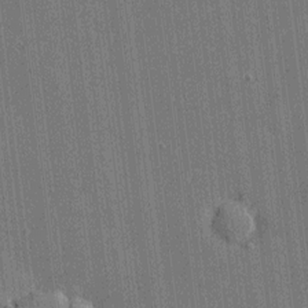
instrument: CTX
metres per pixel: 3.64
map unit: Htu
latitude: -6.9352
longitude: 176.2739
